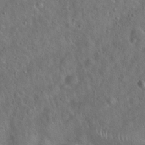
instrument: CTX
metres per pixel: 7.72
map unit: Hto
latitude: 19.4615
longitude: -53.8584
